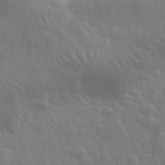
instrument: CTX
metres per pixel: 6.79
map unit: eHh
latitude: 32.7246
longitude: -70.2522
